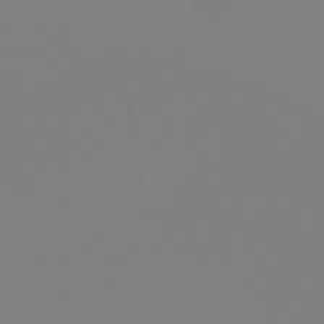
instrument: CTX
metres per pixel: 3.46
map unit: HNhu
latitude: -48.5385
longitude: 100.8974
